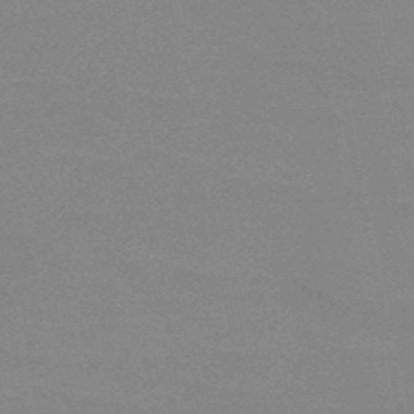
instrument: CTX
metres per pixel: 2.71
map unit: HNb
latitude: -48.6708
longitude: -49.5182
